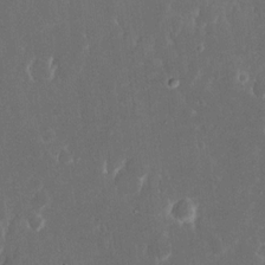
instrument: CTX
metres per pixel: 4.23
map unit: eHh
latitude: 15.8773
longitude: -72.7247
